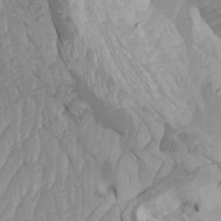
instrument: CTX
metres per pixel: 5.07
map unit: Htu
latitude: -4.0661
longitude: -72.9136
